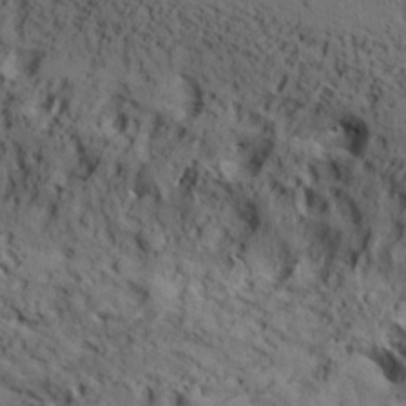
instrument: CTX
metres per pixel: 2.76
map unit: lAa
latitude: 19.0080
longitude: -138.3656
